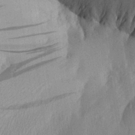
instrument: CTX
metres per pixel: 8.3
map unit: Aa
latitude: 29.1214
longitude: -136.8947
